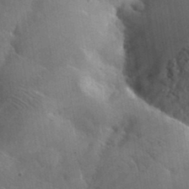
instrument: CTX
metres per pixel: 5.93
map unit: lHvf
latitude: 35.5938
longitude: -92.2144
